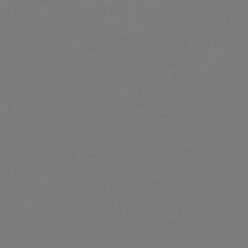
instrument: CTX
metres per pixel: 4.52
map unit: HNb
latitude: -50.2928
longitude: -43.0081
